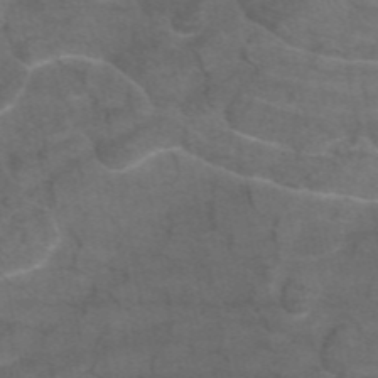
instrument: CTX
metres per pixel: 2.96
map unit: eAb
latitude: 46.5735
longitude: 102.0661
